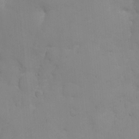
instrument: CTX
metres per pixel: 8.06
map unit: Nhe
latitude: -1.7478
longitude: -58.8758
